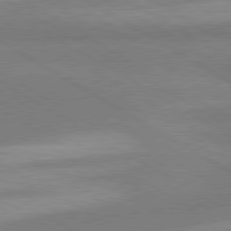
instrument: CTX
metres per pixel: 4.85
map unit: lApd
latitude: 80.1389
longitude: -179.4049
